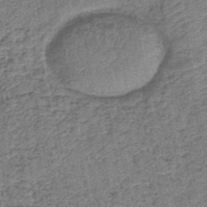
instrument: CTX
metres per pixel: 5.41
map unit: lHb
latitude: -43.1998
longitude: 79.4643
